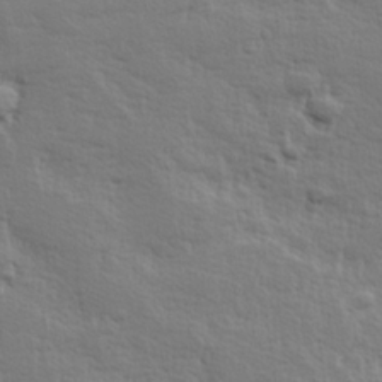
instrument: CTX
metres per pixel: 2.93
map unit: Hve
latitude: 25.4237
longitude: 144.5763
